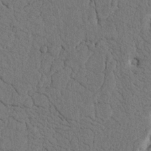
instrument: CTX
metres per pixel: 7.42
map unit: Nhu
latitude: 20.4412
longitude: -76.1577
